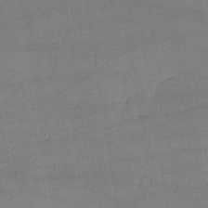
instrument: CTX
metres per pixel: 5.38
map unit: lHvf
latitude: -11.1998
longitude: -101.6127
